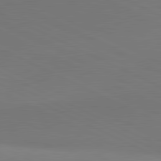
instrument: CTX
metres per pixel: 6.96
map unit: lApd
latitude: 81.3293
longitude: 145.1809
